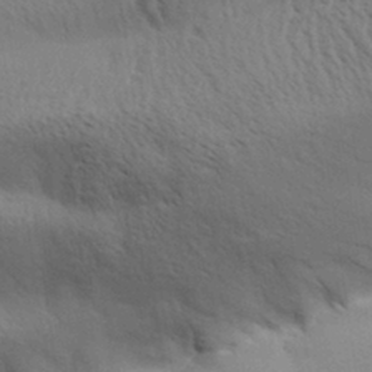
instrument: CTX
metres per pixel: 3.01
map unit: Aa
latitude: 32.2145
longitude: -140.3656
